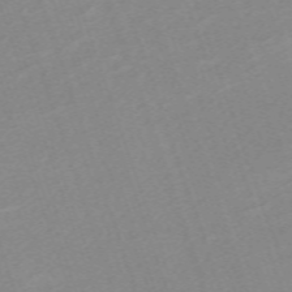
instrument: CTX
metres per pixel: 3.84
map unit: eHh
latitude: -64.5196
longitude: 50.3873
